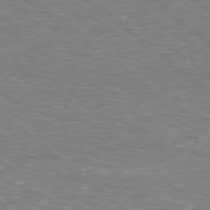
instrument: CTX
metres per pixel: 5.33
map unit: Hpe
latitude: -78.9352
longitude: 17.4077
